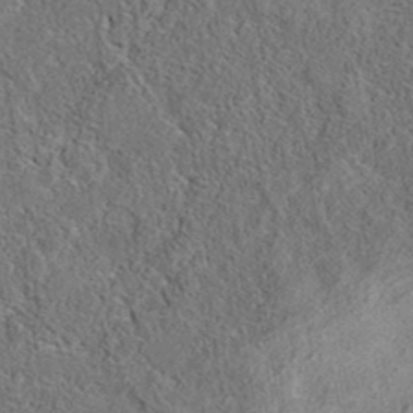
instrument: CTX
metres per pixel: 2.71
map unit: eAb
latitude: 36.3279
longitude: 112.2929
